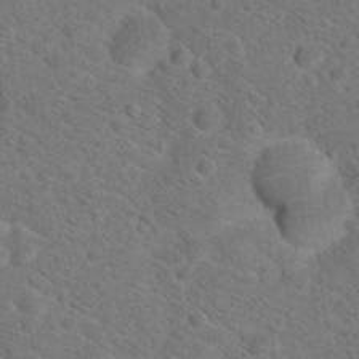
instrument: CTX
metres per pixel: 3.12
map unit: Hto
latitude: 19.1025
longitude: -38.2333
